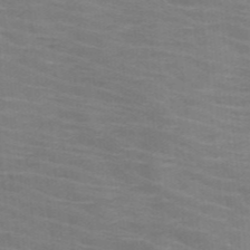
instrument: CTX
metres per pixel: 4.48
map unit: HNb
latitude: -46.8408
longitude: -45.7638
